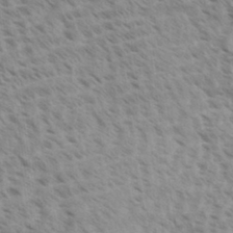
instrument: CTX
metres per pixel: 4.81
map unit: Aa
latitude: 33.2348
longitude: -140.5923
